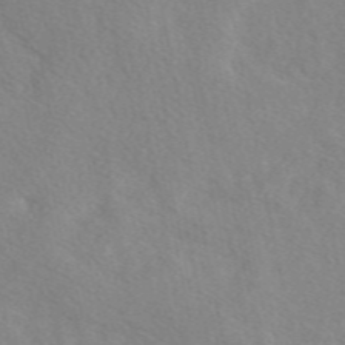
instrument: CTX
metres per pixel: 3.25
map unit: eAb
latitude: 49.4615
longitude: 117.7855
